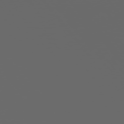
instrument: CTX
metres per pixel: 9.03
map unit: Hpe
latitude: 75.2726
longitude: -127.2726
